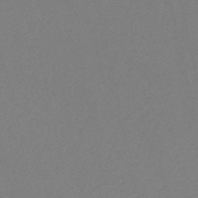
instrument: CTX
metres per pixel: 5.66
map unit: HNb
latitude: -53.6344
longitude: -50.3845
